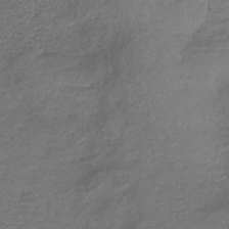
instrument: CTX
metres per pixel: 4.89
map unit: eHb
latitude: -36.1039
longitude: 81.8234
